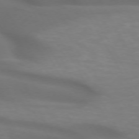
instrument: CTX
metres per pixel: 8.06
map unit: lApd
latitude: 72.3846
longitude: -49.8772
